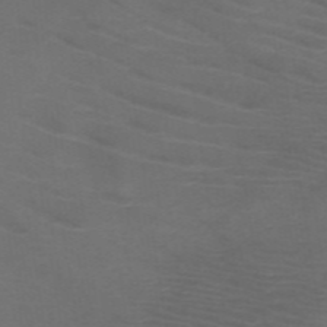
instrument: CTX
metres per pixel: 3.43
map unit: HNb
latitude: -49.4644
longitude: -45.7638
